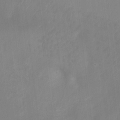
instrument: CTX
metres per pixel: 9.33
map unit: Ht
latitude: -3.3887
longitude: -28.1955
